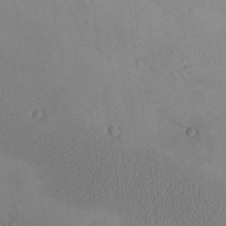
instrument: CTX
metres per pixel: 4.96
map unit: eHh
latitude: -9.6722
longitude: -67.9339
